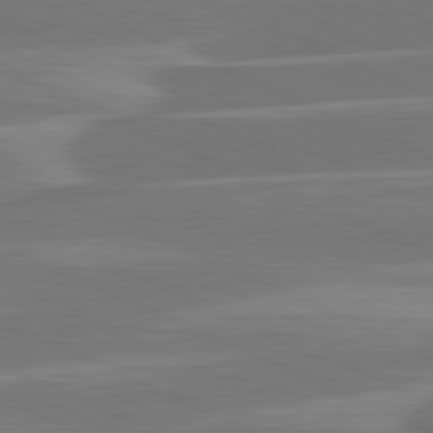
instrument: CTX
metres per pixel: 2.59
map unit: lApd
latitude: 81.4237
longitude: -130.9325
